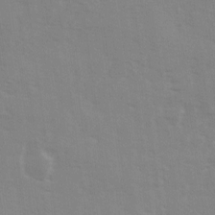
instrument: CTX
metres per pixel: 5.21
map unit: Ave
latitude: 13.6883
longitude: -102.8002
